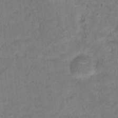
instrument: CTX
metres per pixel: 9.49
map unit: Hto
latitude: 18.6301
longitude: -39.1781
